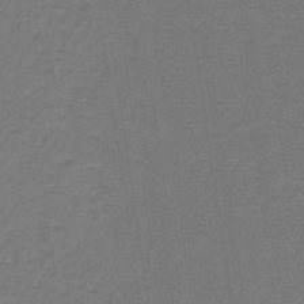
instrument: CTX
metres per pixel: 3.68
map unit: lHb
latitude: -38.3118
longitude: 60.6896
